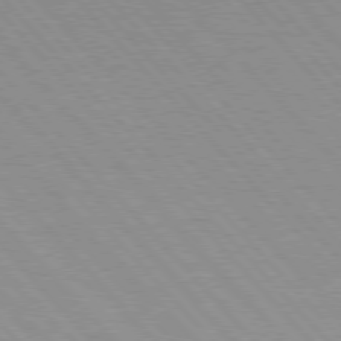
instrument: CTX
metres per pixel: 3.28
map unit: Hpe
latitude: 76.1011
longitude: -154.4790
